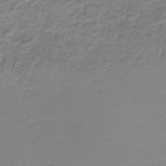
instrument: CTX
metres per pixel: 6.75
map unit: HNb
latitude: -37.1809
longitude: 53.5966
